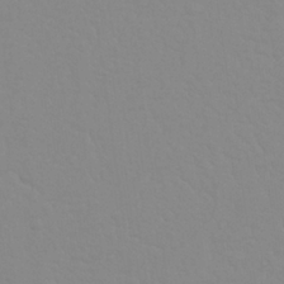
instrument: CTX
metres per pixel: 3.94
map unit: Nhu
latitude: 26.0444
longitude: -56.8380
